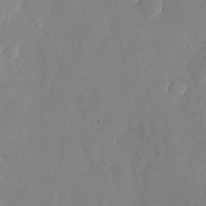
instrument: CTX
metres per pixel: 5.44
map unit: Nhu
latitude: -24.2739
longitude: -70.3845
